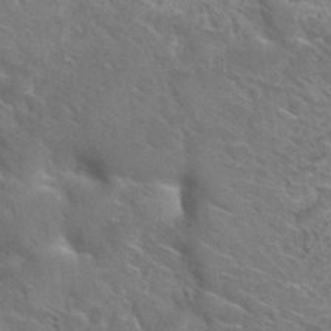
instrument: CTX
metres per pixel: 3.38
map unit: Hto
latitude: 30.7625
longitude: -46.9514
